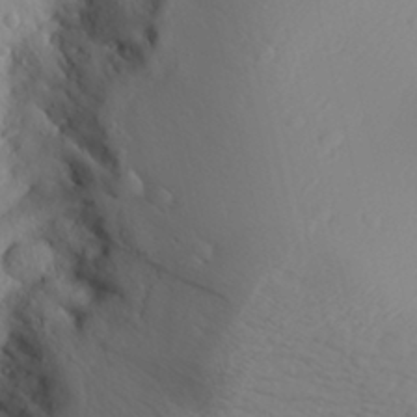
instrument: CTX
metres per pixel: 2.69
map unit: Aa
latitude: 30.2145
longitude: -133.5182
